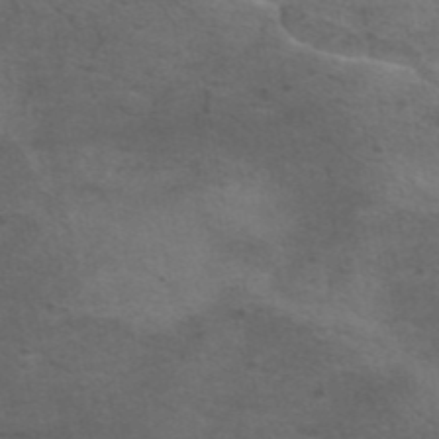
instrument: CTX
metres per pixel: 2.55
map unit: eAb
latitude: 44.3656
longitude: 103.9745
